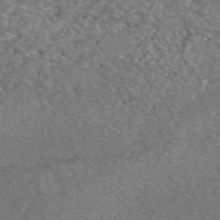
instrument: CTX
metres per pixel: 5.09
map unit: eAb
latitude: 47.8962
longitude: 113.6533
